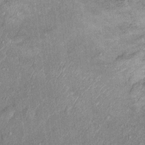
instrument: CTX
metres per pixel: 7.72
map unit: Ht
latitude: 11.8772
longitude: -39.8772
